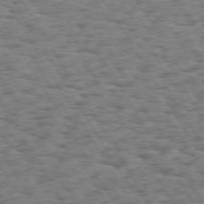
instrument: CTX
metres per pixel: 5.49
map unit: Hpe
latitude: 73.4805
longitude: -139.6505
